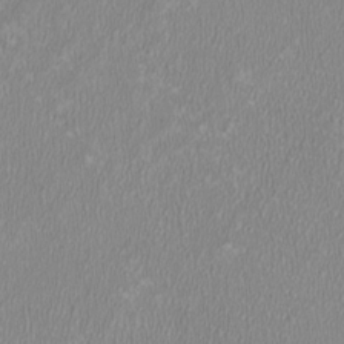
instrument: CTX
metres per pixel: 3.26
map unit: HNhu
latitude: -1.8801
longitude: -1.2159
